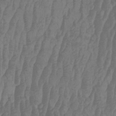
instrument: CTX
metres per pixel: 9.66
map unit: HNhu
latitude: -1.4644
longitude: 13.7478
